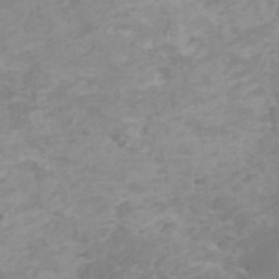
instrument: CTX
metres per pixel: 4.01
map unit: HNhu
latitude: -0.1606
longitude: 5.0864
